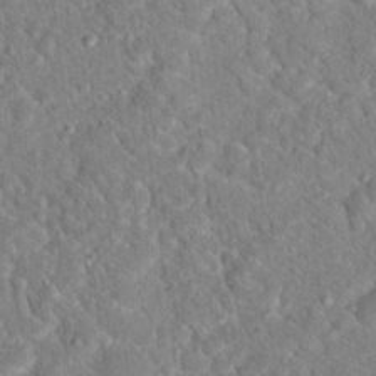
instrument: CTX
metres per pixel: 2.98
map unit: Hto
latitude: 18.7435
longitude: -33.3671
